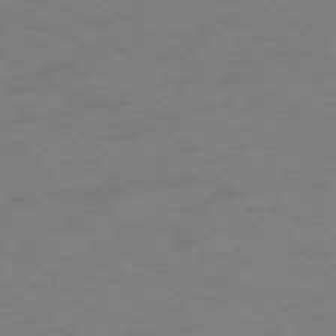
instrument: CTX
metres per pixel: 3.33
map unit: Ap
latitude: -74.8408
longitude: -73.3482
